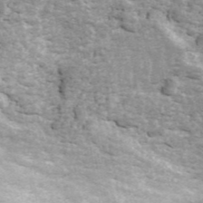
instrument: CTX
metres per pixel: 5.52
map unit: ANa
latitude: 45.2915
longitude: 30.7463
